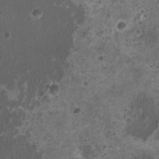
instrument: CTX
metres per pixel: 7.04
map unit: HNhu
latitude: 0.9135
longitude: 1.8990
